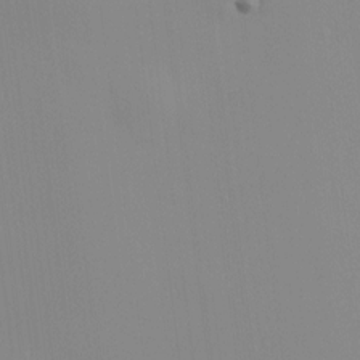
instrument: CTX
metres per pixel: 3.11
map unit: HNhu
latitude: 9.6883
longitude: 11.5399
